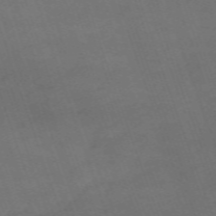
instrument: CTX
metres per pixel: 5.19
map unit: HNb
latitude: -54.4440
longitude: -37.0081
